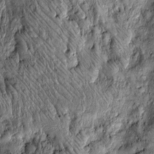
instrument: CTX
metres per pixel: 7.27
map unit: Htu
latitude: -4.5762
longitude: 159.3699
